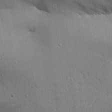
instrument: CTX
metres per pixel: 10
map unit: Aa
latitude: 27.3860
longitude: -129.9906
